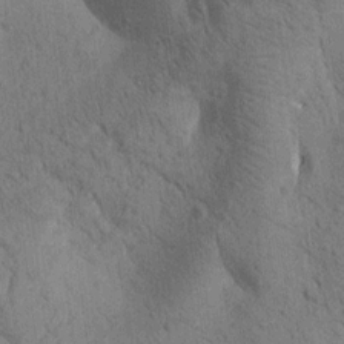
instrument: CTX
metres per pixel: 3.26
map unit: Htu
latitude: 0.0255
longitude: 174.4251
